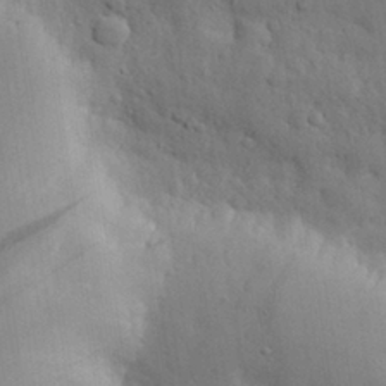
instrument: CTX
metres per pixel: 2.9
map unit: eHh
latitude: 28.8758
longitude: -75.8017
